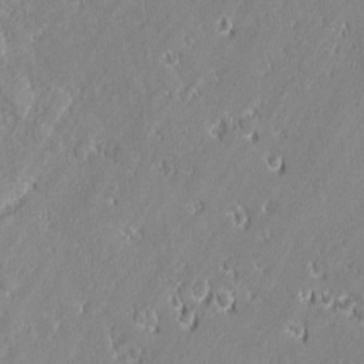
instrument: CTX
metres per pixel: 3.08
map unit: lAvf
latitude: 0.0444
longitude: -107.8394
